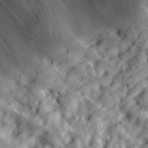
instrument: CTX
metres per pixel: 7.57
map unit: lHvf
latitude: 35.8961
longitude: -90.3278
